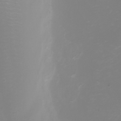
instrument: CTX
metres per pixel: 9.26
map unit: Ht
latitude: -3.0486
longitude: -62.0822
